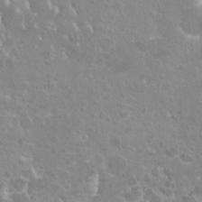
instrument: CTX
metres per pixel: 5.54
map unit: Hto
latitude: 20.6869
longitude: -40.4034
